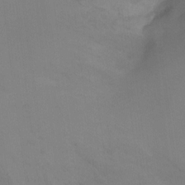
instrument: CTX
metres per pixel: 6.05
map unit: Ht
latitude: -11.4266
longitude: -27.7072
